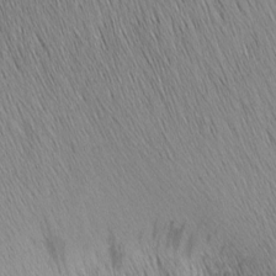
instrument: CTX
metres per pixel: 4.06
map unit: Nhu
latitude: -4.8786
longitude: -150.1766
